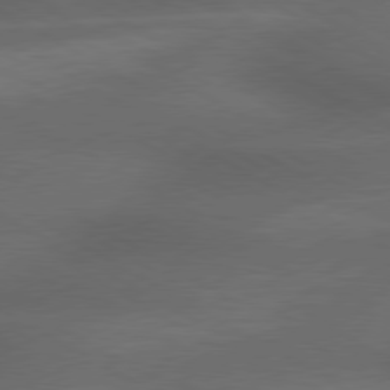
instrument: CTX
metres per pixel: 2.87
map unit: lApd
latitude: 79.3104
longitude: -118.3467
